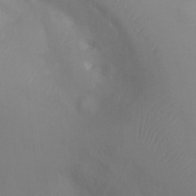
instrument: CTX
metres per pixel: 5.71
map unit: Ht
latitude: -4.4818
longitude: -27.9528
